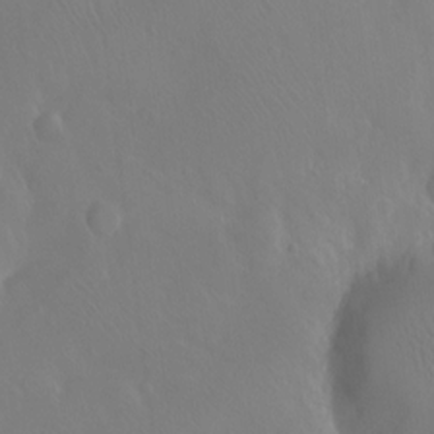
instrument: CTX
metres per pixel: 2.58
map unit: Ht
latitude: -11.4266
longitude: -43.8961
